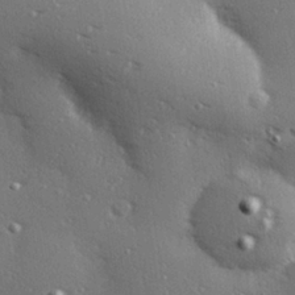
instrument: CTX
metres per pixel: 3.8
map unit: Hve
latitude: 27.6316
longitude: -92.1011
